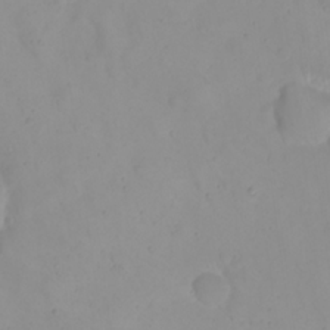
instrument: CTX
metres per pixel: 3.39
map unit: eHh
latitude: 21.5182
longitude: -64.1767
